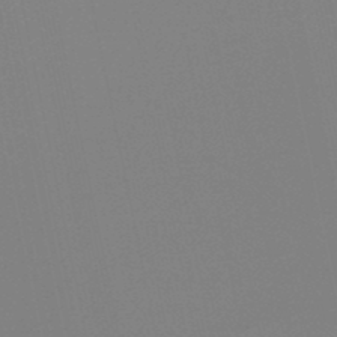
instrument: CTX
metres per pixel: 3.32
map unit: lHb
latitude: -48.7652
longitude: 70.0850
